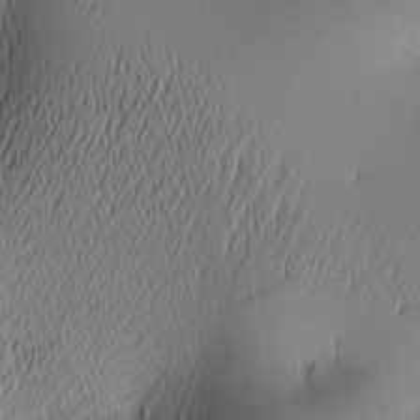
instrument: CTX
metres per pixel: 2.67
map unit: lAa
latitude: 2.6301
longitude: -116.0444
